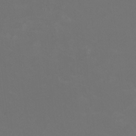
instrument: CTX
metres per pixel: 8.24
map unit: HNhu
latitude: 0.8758
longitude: -1.9906
